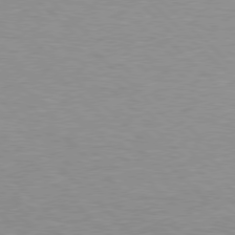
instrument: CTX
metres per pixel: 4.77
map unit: Hpe
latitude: 77.0836
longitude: -156.5923
